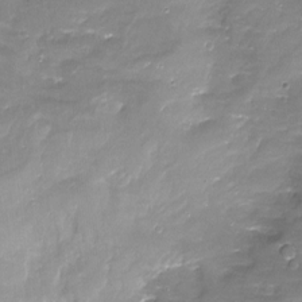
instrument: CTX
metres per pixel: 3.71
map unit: Ht
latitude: -16.6141
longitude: -44.2522
